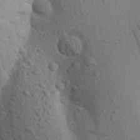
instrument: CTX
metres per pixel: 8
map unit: Aa
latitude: 19.0080
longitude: -149.3293
